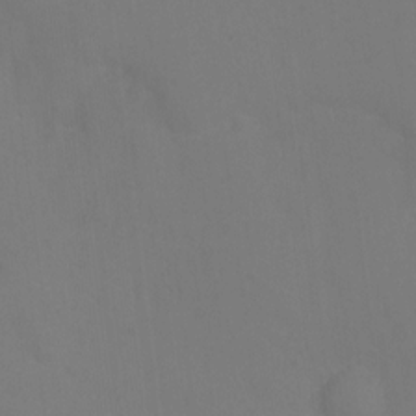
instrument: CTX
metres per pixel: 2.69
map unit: Hto
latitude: -0.3685
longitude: -33.8205
